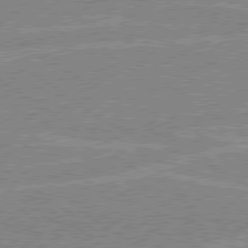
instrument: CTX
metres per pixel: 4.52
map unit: Hpe
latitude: 78.8947
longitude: -132.9325
